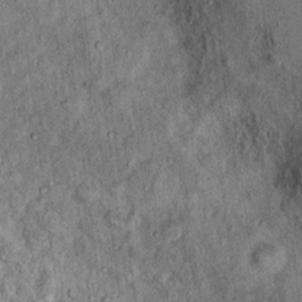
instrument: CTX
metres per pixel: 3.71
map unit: Hto
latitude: 15.1215
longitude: -34.5545
